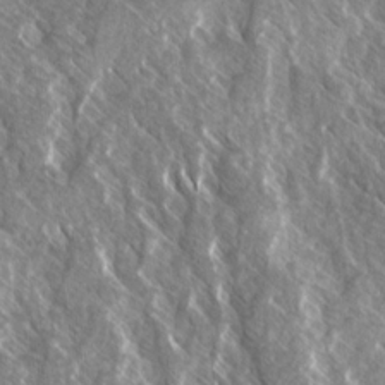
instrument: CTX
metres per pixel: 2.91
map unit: Ave
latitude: 14.7436
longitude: -134.0822
